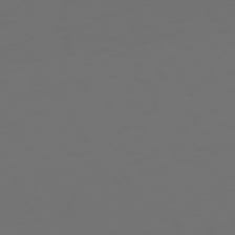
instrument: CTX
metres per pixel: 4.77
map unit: Hpe
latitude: 73.6316
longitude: -127.1970
